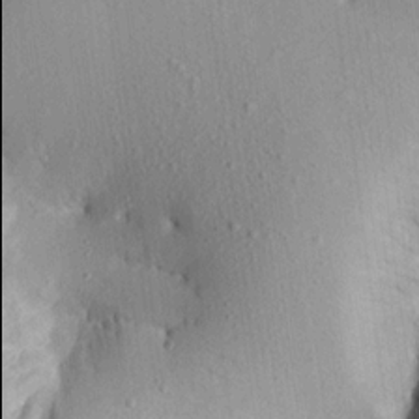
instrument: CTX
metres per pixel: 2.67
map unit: Aa
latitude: 16.4790
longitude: -145.9906
